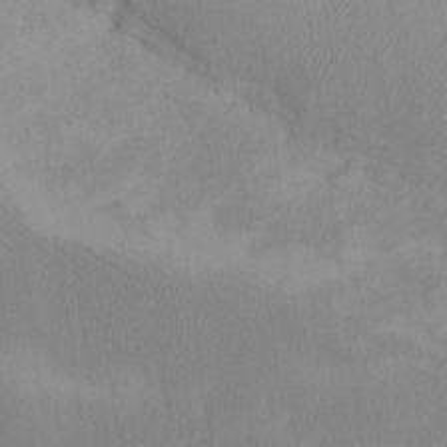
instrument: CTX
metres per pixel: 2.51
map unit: eHh
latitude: -8.8408
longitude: -68.0633
